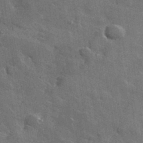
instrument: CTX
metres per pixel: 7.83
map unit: lHvf
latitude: 36.7813
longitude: -89.9528
